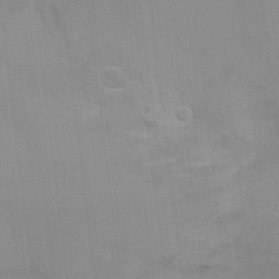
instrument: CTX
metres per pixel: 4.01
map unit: Ht
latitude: -4.2172
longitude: -16.8758
